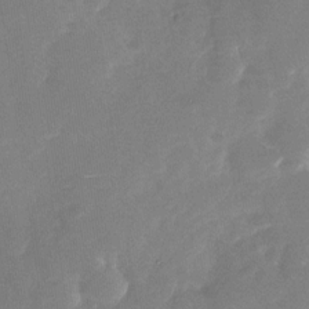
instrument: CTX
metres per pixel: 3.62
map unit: Nhu
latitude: -27.8044
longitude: -78.1956
